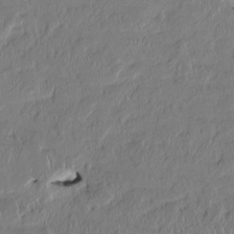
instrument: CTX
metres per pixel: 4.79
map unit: HNhu
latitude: 1.9528
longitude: -5.4426
